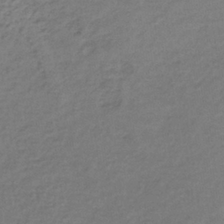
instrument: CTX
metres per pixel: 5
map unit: lHb
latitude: -35.2754
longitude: 61.7100
